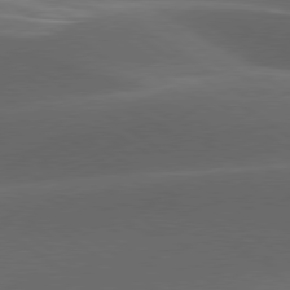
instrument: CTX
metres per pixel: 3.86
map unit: lApd
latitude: 79.3860
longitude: -49.6316
